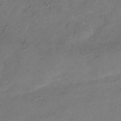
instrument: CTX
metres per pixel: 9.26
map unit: Hve
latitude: -35.4076
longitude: 88.8597
